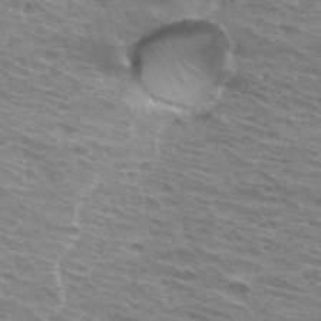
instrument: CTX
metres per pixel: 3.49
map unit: Hto
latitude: 32.0822
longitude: -41.4237
